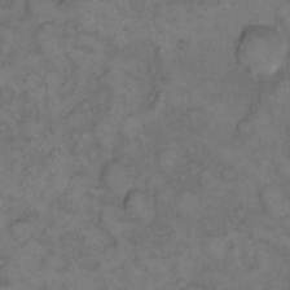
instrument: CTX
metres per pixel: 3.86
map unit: eHh
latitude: 12.6302
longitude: -63.7261
